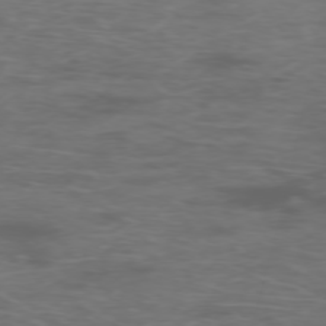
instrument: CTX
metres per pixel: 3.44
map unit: Hpe
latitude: -76.1228
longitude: -10.8380
